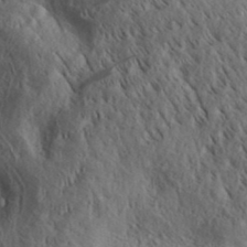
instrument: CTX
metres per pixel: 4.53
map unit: Aa
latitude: 30.4412
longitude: -139.8772
